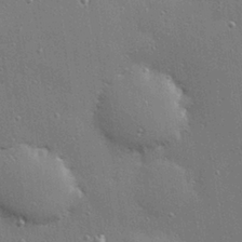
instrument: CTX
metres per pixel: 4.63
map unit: Hve
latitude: 28.1200
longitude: -90.8191
